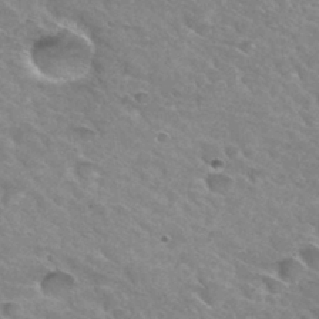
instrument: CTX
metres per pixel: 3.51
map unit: Hto
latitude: 31.8206
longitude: -45.8961
